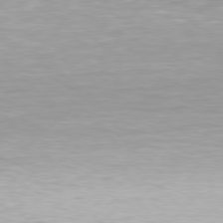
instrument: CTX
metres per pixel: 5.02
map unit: Hpe
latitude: 77.8961
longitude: -131.1593
